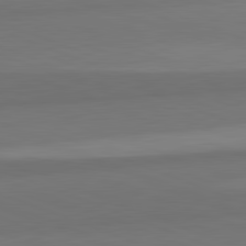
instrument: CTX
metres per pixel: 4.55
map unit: lApd
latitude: 82.1955
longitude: 176.3684
